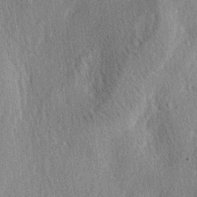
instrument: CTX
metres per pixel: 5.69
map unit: lAa
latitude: -4.8030
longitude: -126.0444
